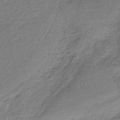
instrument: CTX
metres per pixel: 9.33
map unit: HNb
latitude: -35.1053
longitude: 59.2186
